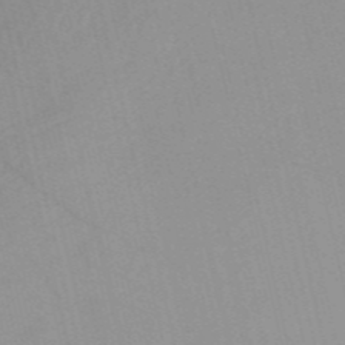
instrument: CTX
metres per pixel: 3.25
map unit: HNb
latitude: -55.3321
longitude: -45.3670
